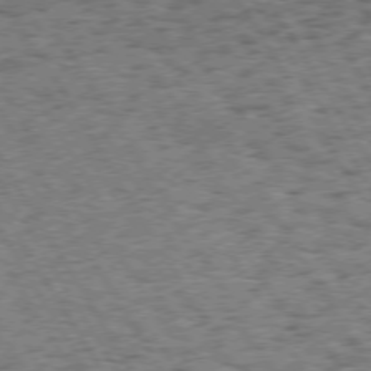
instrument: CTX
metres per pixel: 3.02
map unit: Hpe
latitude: 73.4994
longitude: -139.7072
